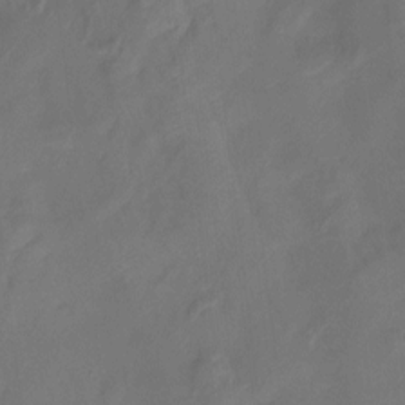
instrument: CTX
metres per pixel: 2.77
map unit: Htu
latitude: -14.1417
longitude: -45.3670
